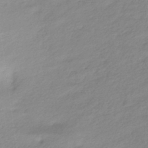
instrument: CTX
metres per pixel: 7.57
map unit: HNhu
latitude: -40.9542
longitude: 93.8422
